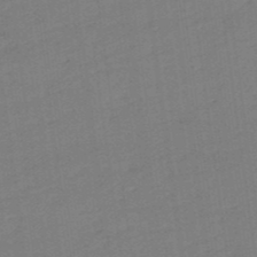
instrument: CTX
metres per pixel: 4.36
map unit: lHb
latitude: -49.7100
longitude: 81.2565
